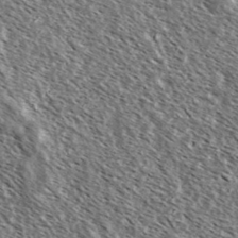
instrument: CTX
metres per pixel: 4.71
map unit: Ave
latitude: 37.4993
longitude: -110.3279
